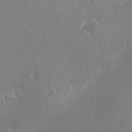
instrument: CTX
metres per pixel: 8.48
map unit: Nhu
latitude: -25.5588
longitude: -71.8961
